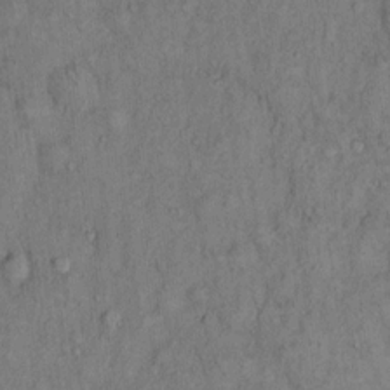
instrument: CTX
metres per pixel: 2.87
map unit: Hto
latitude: 13.7072
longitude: -58.4979
